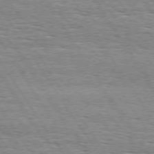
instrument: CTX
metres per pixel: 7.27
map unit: Hpe
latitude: 74.1200
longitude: -137.9906
